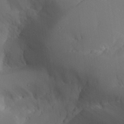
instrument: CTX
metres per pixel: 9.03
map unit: Aa
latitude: 25.6882
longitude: -127.9906
